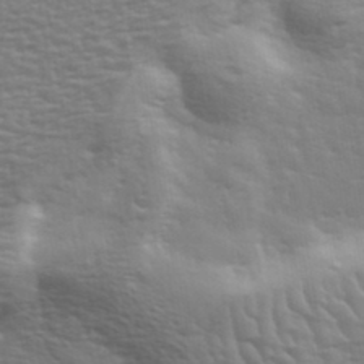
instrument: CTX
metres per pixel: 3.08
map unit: eHh
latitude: 35.4615
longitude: -81.0269
